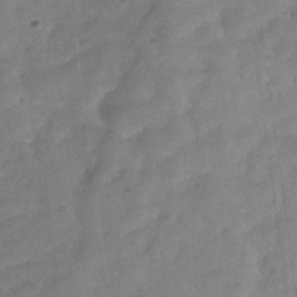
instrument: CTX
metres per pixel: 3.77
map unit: Hve
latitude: -31.9367
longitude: 92.5385
